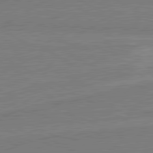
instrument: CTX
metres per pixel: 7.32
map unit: lApd
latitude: 80.7813
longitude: 168.0094
